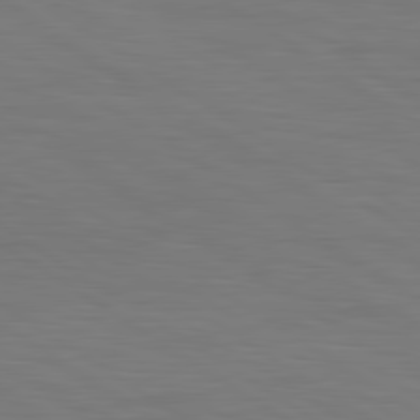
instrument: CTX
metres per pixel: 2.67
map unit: lApd
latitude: 79.8206
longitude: 160.9920
